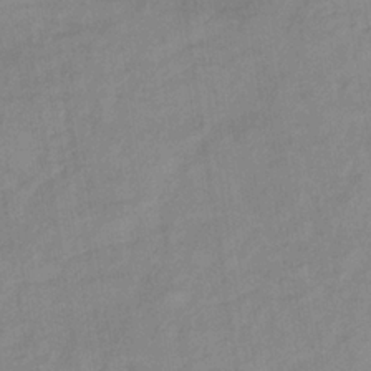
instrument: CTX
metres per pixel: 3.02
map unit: lHb
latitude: -34.9542
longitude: 71.8611
